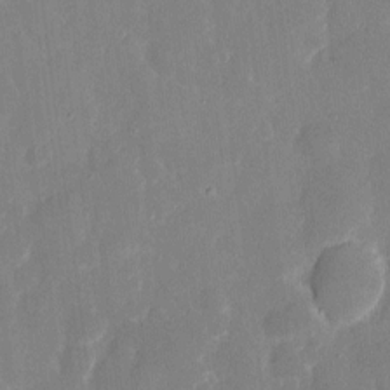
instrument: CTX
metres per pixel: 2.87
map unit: eHh
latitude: 7.4615
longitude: -69.3482
